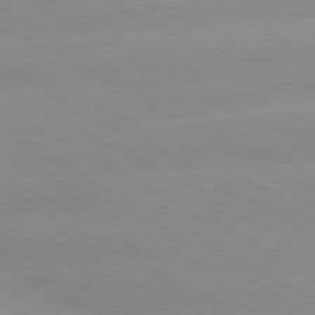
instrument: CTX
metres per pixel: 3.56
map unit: lApd
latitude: 80.2522
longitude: -147.4616
